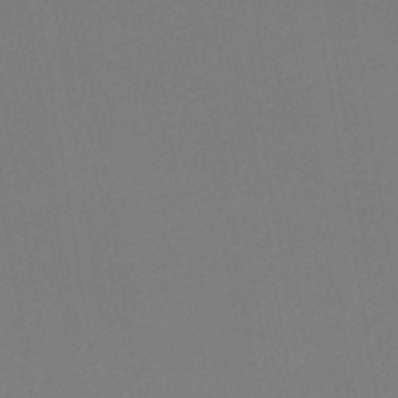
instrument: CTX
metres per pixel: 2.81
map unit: eHb
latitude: -49.7289
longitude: 67.8611
